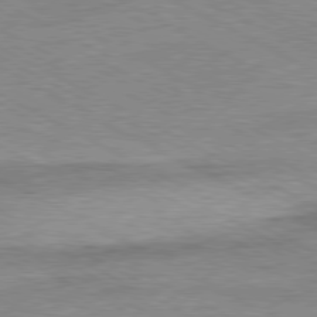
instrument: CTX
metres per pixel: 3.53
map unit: Ap
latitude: -81.0676
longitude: -86.8002
